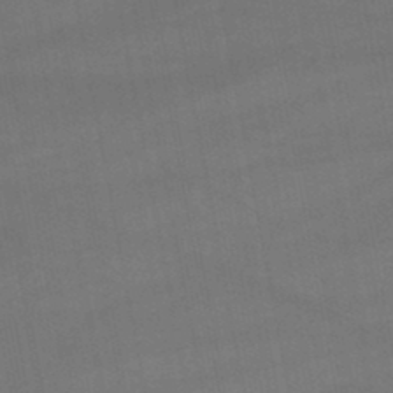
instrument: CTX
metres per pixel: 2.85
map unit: lHb
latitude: -47.3320
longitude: 73.4454
